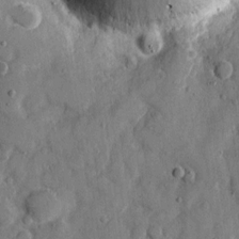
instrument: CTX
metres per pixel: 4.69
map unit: eHh
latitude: 9.4238
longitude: -67.2537
